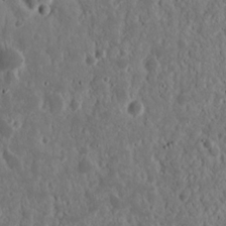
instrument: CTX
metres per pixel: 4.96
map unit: Nhu
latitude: 14.9703
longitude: -73.2915
